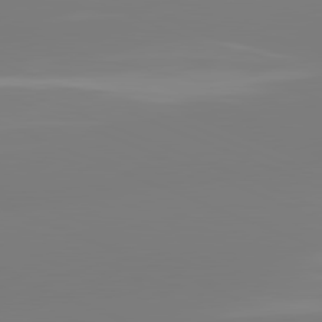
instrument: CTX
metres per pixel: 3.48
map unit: lApd
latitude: 81.5371
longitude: -159.6883
